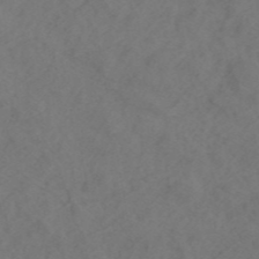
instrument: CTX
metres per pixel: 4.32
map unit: ANa
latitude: 43.8394
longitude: 27.0297
